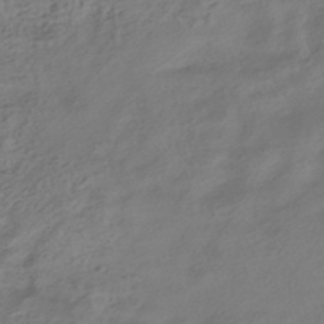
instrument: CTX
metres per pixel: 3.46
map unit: HNhu
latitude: -40.9542
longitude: 100.2739
